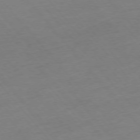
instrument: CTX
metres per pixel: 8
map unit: Ap
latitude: -76.0850
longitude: -88.9892
